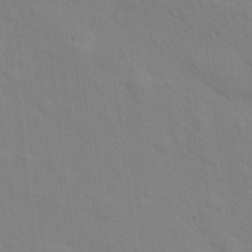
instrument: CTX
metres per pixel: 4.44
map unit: Nhu
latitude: 16.9325
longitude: -33.6505
